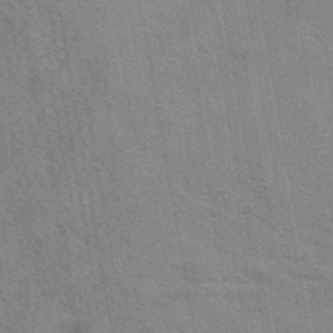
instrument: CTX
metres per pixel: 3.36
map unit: eAb
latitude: 42.7624
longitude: 107.5777
